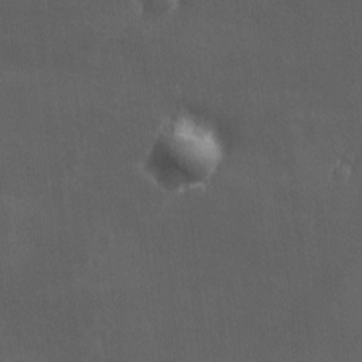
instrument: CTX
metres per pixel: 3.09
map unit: lAa
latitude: -6.7274
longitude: -121.6127
